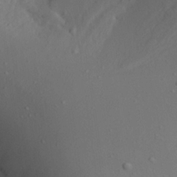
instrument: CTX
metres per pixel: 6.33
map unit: Ave
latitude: 23.2348
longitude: -132.2712
